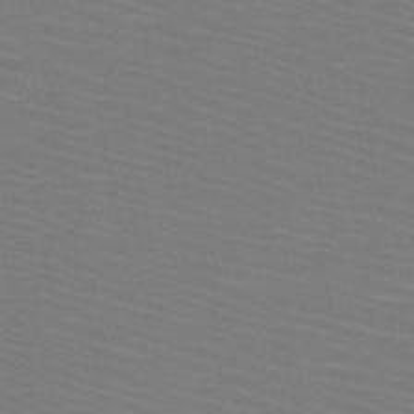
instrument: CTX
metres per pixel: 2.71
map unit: HNb
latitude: -47.6533
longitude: -45.3292
